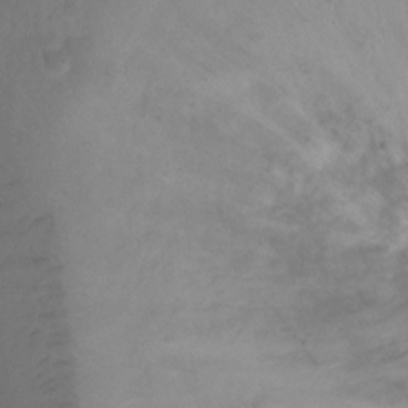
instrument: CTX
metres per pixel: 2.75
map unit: Ht
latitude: 1.9906
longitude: -35.2537
